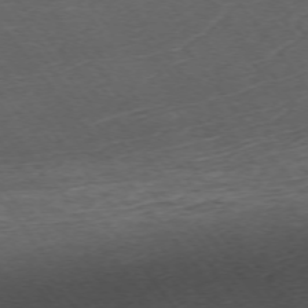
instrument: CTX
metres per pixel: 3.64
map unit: Ap
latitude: -73.7666
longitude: -73.8206
